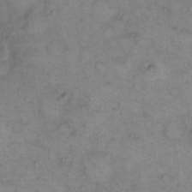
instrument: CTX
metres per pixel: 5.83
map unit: eHh
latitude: 15.4427
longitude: -65.8772
